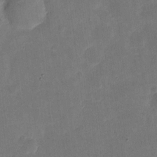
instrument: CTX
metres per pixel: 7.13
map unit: eHh
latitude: 4.4979
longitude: -72.2712
